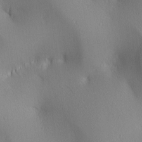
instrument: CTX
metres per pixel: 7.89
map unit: lAa
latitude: 2.4790
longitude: -116.8002
